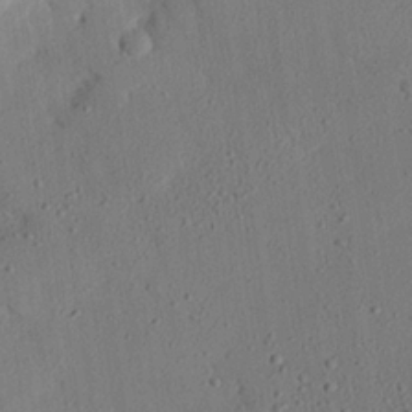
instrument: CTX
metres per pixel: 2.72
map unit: eHh
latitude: 25.7071
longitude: -79.5560
